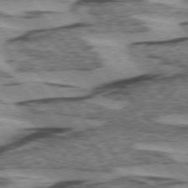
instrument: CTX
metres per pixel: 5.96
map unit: lApd
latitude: 74.9892
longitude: -78.0633
